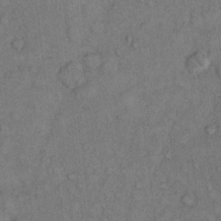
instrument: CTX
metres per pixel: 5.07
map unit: Hto
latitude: 10.8380
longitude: -59.3293
